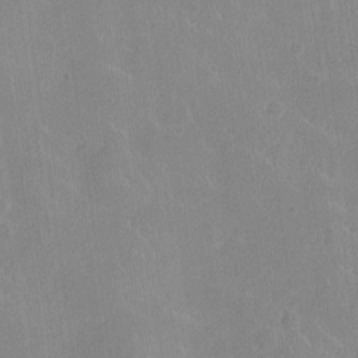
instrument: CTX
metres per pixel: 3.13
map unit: Ht
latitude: -4.7652
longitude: -15.2915
